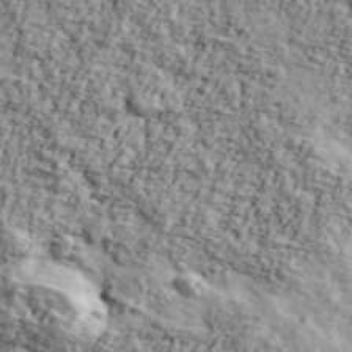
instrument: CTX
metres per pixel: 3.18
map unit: Ave
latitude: 43.0647
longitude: -110.6491
